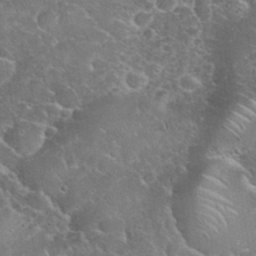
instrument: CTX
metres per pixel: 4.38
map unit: eHh
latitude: 35.4426
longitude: -65.2348
